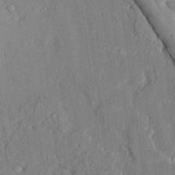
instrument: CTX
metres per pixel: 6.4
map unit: Aa
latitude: 24.2144
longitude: -132.4979
